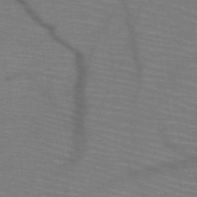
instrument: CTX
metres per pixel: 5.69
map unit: HNb
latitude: -50.2928
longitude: -44.9513
